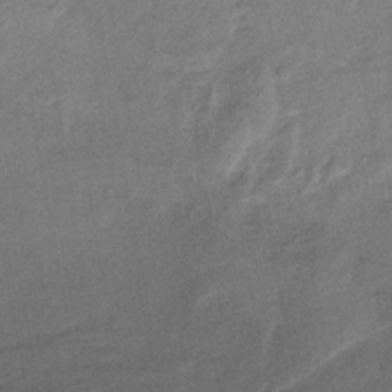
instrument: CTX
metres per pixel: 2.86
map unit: HNb
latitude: -32.5385
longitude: 62.1416
